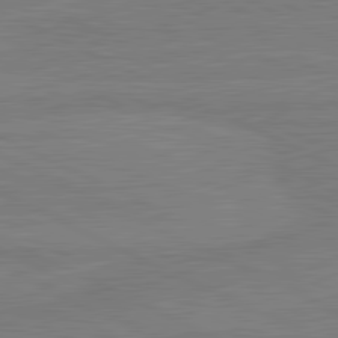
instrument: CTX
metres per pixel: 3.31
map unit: lApd
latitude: 81.6694
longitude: -176.8002
